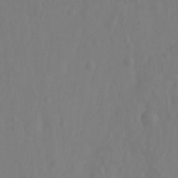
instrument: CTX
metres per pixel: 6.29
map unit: Hto
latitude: -12.0283
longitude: -39.0269
